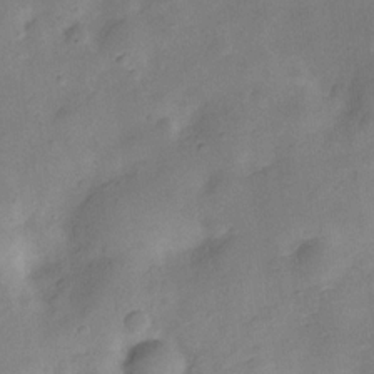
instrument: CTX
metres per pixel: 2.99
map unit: Hve
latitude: -28.4629
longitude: 92.4062
